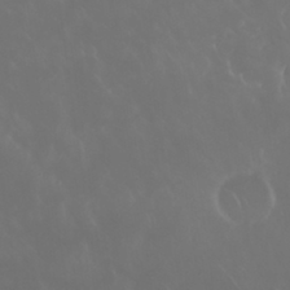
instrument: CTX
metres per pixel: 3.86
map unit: Nhu
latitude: 30.3845
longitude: -58.8191
